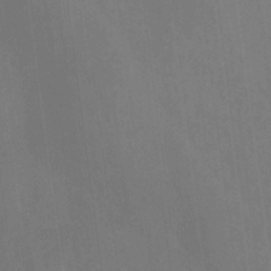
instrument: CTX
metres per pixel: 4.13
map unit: HNhu
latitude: -29.2943
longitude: 66.8030
